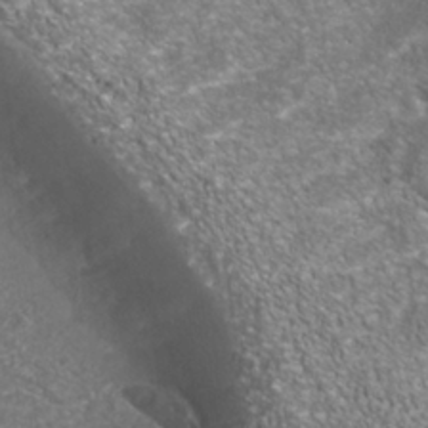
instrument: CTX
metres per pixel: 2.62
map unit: Nhu
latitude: -39.9745
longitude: -83.3103
